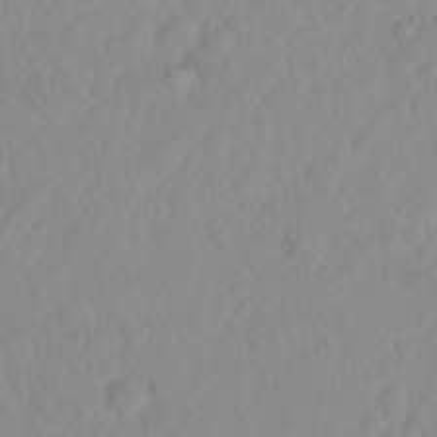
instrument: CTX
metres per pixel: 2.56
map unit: eHh
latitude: 1.6882
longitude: -55.8583
